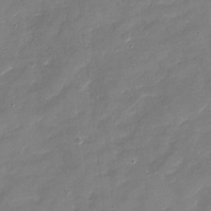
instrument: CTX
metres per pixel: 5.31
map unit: Nhu
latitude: -29.5966
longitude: -73.5183
